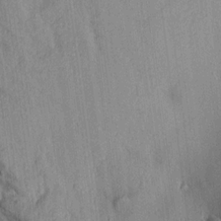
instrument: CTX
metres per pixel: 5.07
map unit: Aa
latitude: 15.6505
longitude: -146.8002
